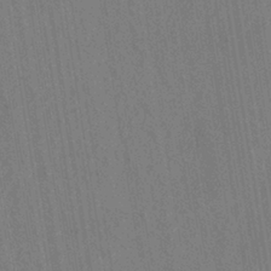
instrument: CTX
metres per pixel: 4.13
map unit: eHh
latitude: -39.6155
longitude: -26.6680
